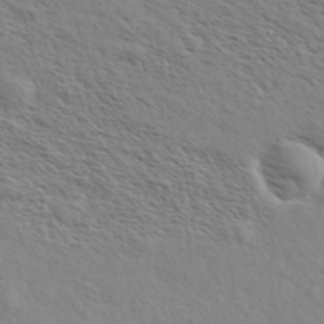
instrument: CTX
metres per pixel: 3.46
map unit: eHh
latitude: 36.0255
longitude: -139.1025
